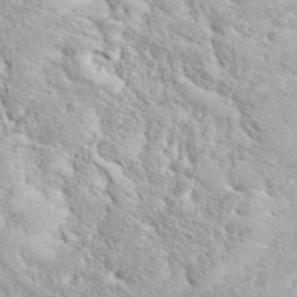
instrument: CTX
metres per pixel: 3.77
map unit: eHh
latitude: 36.3090
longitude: -66.9513
